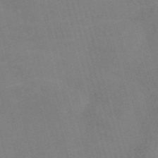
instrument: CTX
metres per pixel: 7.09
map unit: Nve
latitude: -57.7477
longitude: 55.1998
